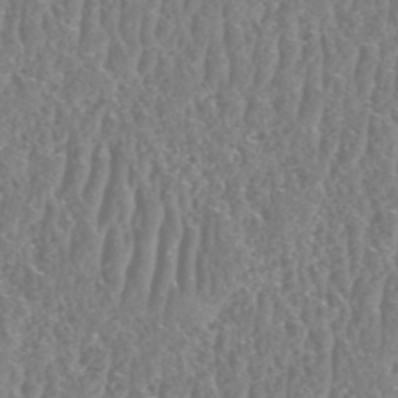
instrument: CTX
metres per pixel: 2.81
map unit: HNhu
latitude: -48.4062
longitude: 29.8800
